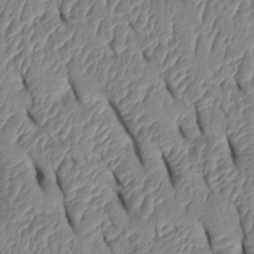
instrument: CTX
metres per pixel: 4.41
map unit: Htu
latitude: 1.5182
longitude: 148.8975
